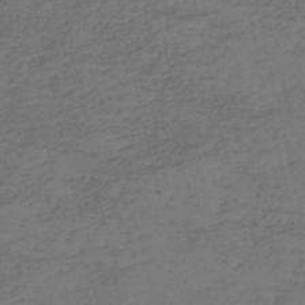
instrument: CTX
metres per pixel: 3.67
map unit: eHh
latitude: -54.8408
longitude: -89.5372
